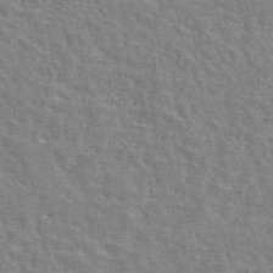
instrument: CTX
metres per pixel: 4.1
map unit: eAb
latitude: 44.4790
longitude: 110.5573
